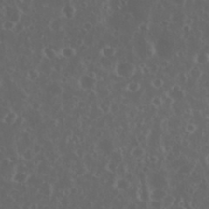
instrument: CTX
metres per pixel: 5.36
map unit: eHh
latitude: 34.6679
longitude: -59.3671
